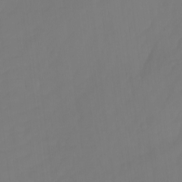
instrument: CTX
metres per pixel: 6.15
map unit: Aa
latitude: -11.7667
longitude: -68.0822
